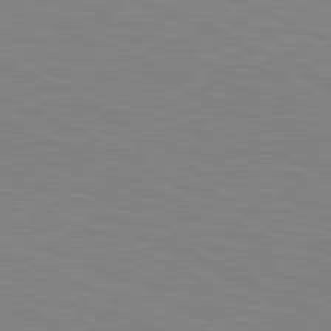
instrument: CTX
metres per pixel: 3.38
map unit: lApd
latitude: 81.2915
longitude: -172.9513
